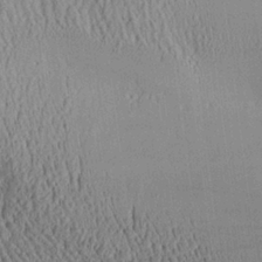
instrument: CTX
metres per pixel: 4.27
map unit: Aa
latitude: 25.8583
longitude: -134.8002
